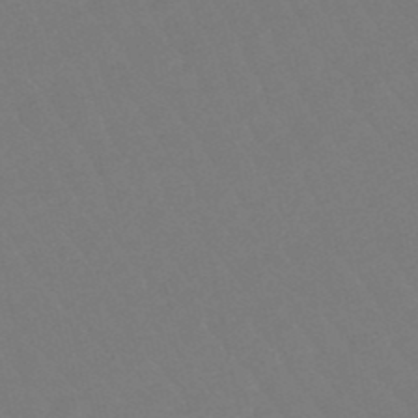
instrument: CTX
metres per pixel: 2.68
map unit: lHb
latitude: -49.2565
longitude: 82.8030
